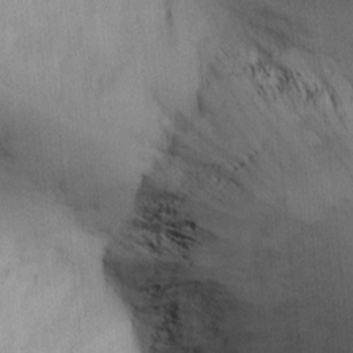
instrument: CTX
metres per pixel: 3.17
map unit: Ht
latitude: -2.2928
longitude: -14.9136
